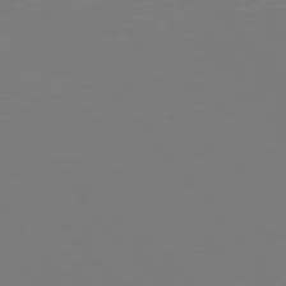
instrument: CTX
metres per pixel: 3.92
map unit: Hpe
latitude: 75.9339
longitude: -132.7057
